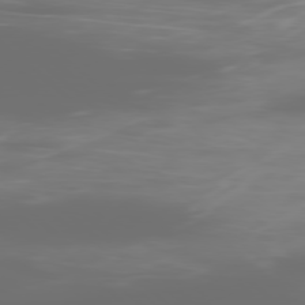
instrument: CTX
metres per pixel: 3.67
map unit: Ap
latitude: -78.9352
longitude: -69.3671
